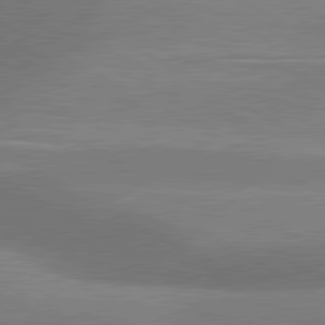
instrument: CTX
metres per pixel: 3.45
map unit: lApd
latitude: 80.9325
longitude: 125.6722
